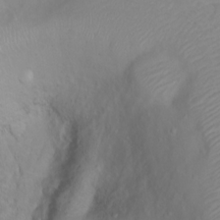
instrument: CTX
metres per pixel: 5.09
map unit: Ht
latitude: 1.5749
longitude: -36.6113
